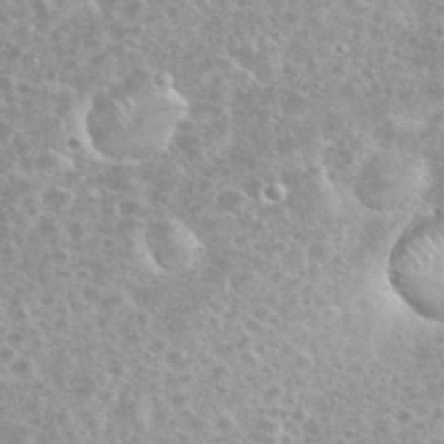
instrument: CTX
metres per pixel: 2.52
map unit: eHh
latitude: 35.2726
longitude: -60.4601
